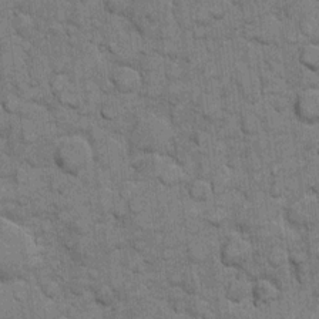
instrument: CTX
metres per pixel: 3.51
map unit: eHh
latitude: 11.2726
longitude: -65.2726
